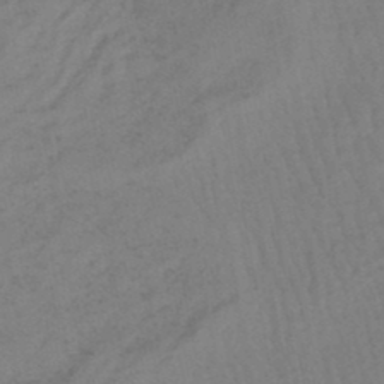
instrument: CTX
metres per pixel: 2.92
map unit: eHb
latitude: -46.4629
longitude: 80.7086
